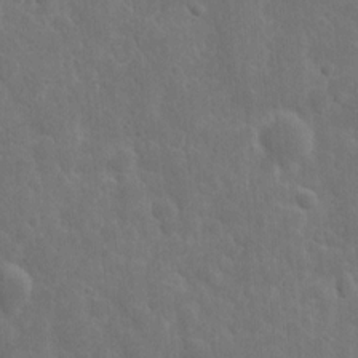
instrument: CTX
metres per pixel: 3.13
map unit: eHh
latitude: 10.8380
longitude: -72.9325
